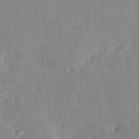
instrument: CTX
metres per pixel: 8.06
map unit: Ave
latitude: 16.6113
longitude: -139.0458
